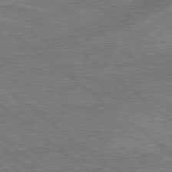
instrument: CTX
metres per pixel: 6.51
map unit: lApd
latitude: 79.1781
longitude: 174.7463
